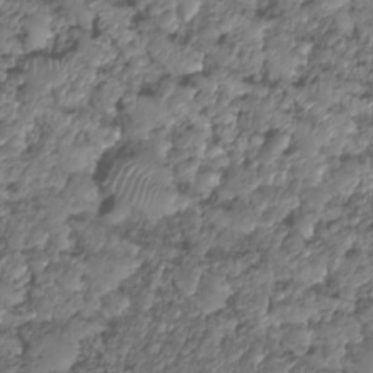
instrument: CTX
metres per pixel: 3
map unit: HNhu
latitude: -25.0108
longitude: 50.7652
